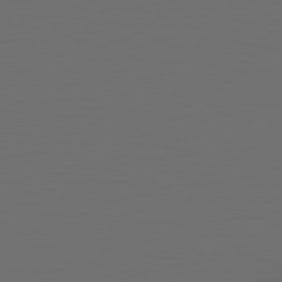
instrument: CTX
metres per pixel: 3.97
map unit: Hpe
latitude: 79.0081
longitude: -139.9906
